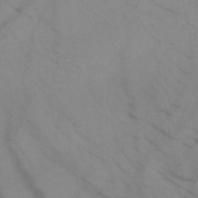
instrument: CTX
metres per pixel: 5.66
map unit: HNb
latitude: -45.2187
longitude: -41.0836
